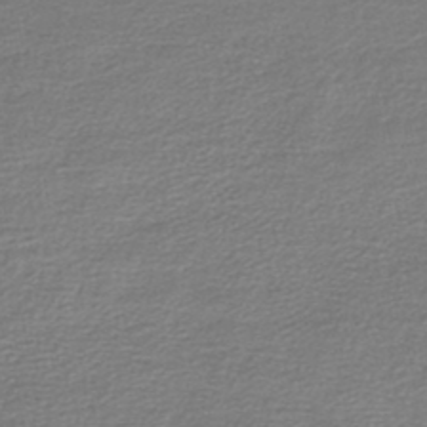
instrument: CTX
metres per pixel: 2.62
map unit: lHb
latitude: -45.2376
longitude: 58.8219
